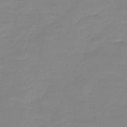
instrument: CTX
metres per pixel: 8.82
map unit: HNb
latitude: -48.2173
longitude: -39.8772
